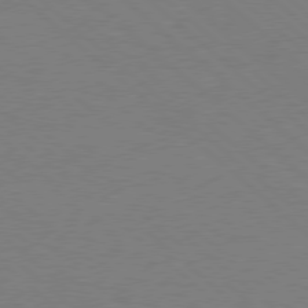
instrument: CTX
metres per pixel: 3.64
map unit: Hpe
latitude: 77.7071
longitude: -150.9135
